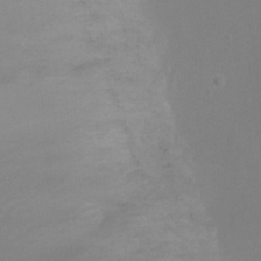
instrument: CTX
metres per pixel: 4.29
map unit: Ht
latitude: 1.4237
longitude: -21.2348
